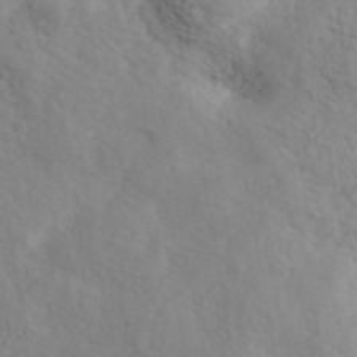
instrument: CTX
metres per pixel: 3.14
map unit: ANa
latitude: 42.1011
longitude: 52.8974
